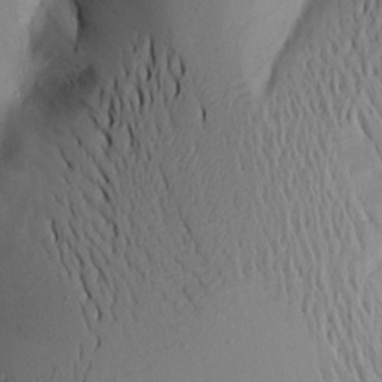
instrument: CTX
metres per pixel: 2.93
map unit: Aa
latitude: 21.1592
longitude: -146.3657
